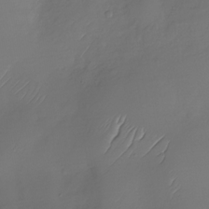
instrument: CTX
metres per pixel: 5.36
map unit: Nhu
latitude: -29.1998
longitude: -60.3278
